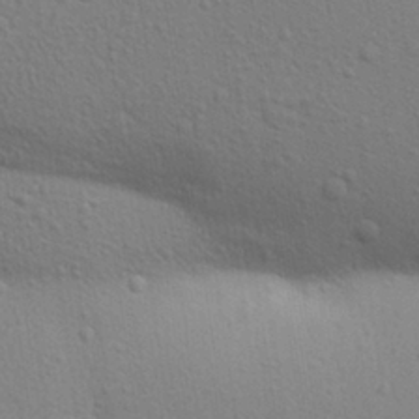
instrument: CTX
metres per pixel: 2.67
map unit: Aa
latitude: 29.8583
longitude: -147.3860
